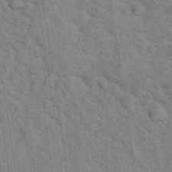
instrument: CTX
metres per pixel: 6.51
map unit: Hto
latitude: 16.4601
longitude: -35.9339
